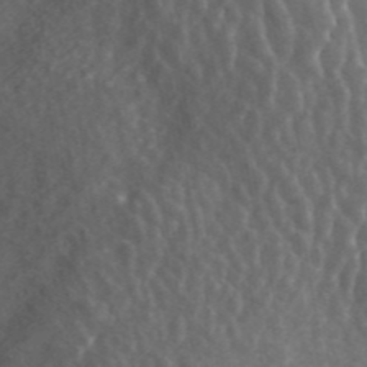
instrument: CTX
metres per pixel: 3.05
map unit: ANa
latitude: 44.6112
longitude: 23.7856
